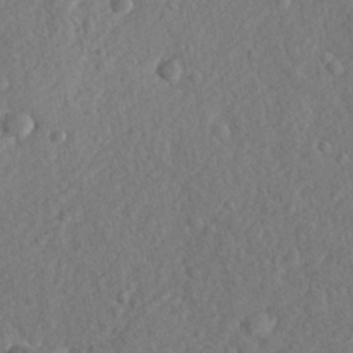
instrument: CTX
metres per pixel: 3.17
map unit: lHvf
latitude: 23.6316
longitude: 143.6721
